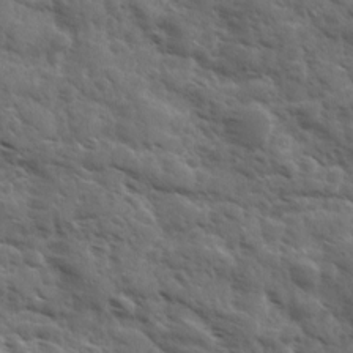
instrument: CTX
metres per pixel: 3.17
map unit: Ave
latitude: 10.9514
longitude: -103.3292
